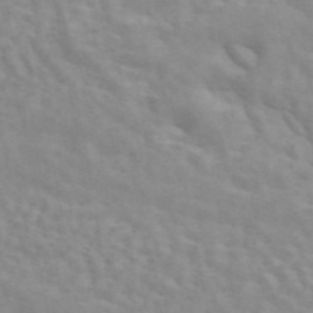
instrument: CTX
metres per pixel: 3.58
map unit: ANa
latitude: 45.4615
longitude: 26.0661
